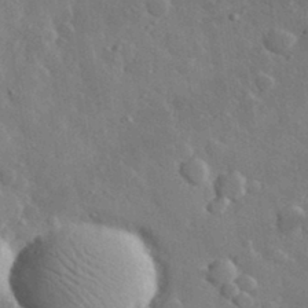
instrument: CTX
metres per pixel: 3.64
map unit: lHvf
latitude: 33.1214
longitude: -85.8206
